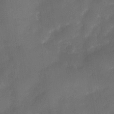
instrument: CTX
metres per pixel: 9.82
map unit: Nve
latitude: -27.5588
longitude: -148.1389
